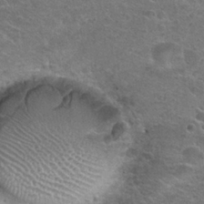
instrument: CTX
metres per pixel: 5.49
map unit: Hto
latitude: 23.8394
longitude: -49.7639
